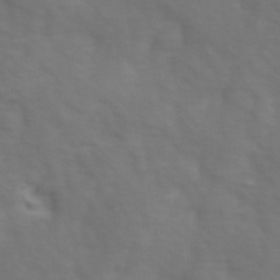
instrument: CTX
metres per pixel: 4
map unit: Ave
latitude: 0.8191
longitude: -113.2537
